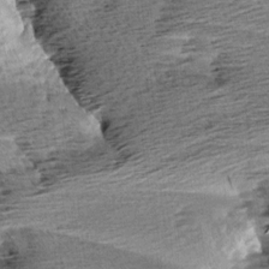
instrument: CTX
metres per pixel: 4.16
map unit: Aa
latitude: 6.6301
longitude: -137.6316
